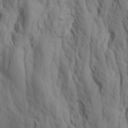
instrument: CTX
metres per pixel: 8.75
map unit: Aa
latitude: 20.9325
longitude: -142.2145
